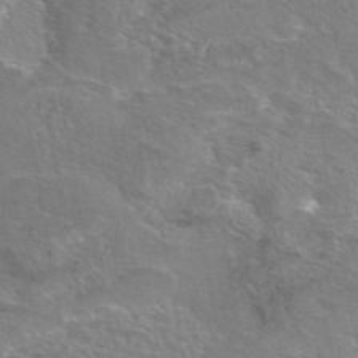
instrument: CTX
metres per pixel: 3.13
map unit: eAb
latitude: 45.3104
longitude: 106.3307
